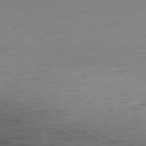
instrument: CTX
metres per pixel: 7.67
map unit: Hpe
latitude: -80.4062
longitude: 19.1809
